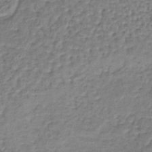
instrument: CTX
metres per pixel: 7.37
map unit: lHb
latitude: -36.9163
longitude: 59.7477
